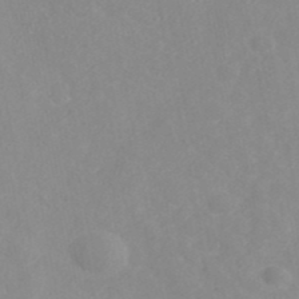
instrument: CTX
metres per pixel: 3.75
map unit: ANa
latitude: 40.6112
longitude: 23.5210
